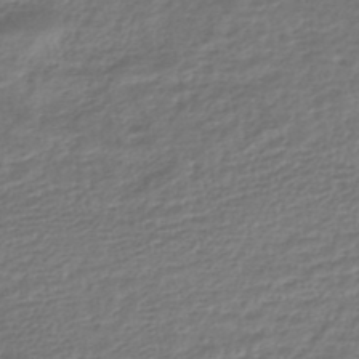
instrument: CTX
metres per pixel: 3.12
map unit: HNhu
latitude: -45.3888
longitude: 97.0109
